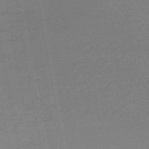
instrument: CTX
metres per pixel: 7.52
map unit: lHb
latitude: -46.8030
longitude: 57.8611
